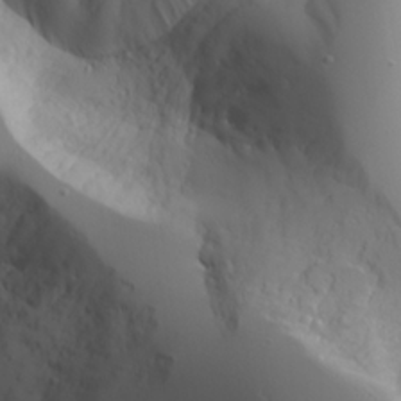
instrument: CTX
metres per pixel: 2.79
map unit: Aa
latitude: 24.9891
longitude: -127.1214
